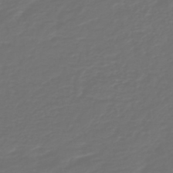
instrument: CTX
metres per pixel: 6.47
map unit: HNb
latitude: -47.4265
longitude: 54.7652
